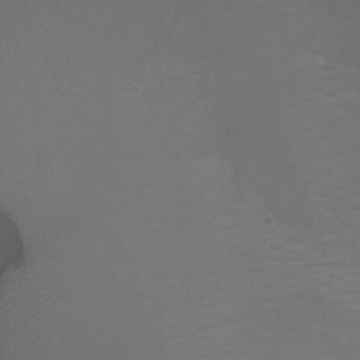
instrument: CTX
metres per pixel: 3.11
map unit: Ht
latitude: 1.0269
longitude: -21.1026
